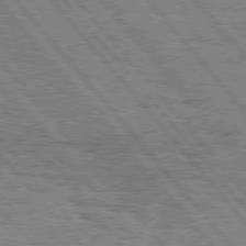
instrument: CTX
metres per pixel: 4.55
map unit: Hpe
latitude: 76.2144
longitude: -137.3104
